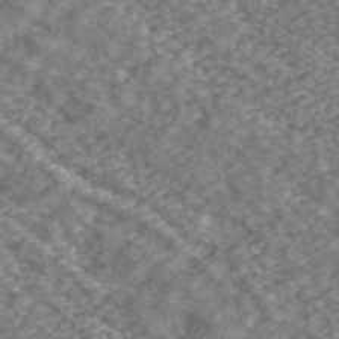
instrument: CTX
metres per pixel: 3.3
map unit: ANa
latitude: 43.1592
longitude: 29.6155
